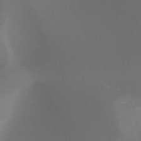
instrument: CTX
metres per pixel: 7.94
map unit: HNhu
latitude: -47.8044
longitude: 29.8611
